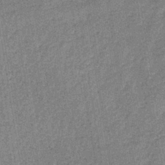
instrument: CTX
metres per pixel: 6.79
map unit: lHb
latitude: -39.3888
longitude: 74.1228
